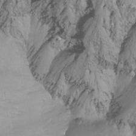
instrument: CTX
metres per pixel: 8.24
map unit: Nhu
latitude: -12.9164
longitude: -63.6694
